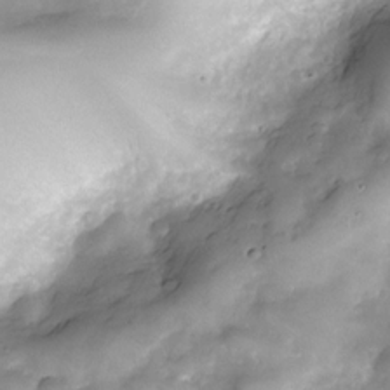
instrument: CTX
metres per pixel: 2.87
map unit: Nve
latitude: -26.9919
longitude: -148.6679
